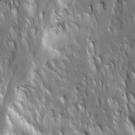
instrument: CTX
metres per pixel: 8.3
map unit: Ave
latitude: 14.9703
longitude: -134.4790
